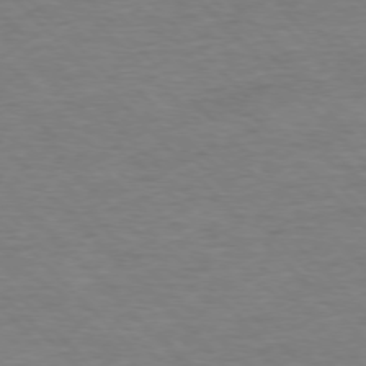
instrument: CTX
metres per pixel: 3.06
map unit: Ap
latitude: -76.9542
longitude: -94.9136
